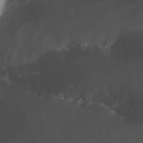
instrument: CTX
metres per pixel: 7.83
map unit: Nhu
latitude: -13.0675
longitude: -68.9514
